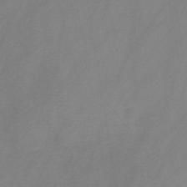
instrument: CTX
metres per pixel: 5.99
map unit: HNb
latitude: -46.1605
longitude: -39.1025
